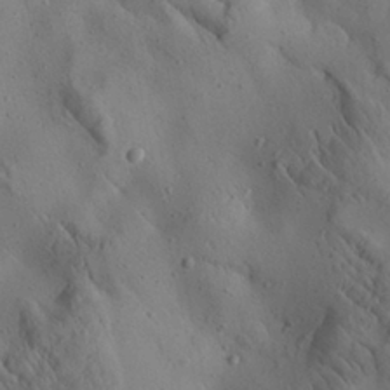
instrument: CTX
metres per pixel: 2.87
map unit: Aa
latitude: 25.4048
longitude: -143.0648
